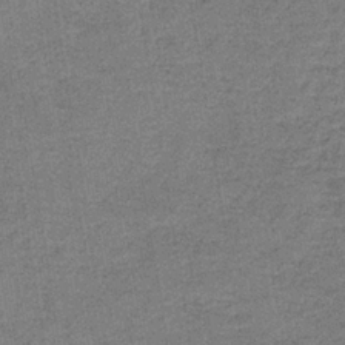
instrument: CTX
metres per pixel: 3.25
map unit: HNb
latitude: -35.6533
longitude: 54.4062
